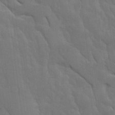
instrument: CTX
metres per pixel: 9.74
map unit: Ave
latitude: 13.6694
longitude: -134.1577
